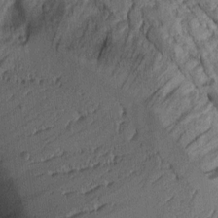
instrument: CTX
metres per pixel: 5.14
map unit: Aa
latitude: 8.5168
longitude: -128.7246
